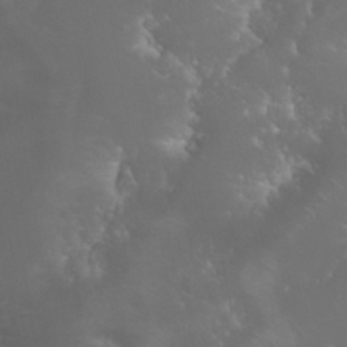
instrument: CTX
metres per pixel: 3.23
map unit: Nhu
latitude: 28.4223
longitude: -65.7827
